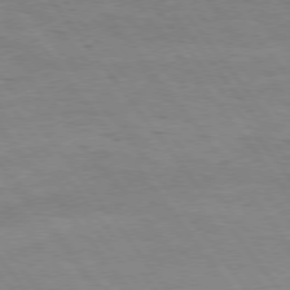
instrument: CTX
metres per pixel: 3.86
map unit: Hpe
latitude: 75.1403
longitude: -141.0080
